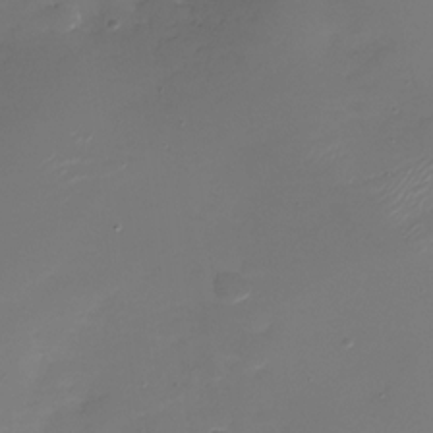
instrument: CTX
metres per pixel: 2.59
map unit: Nhu
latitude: -28.5952
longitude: -67.3103
